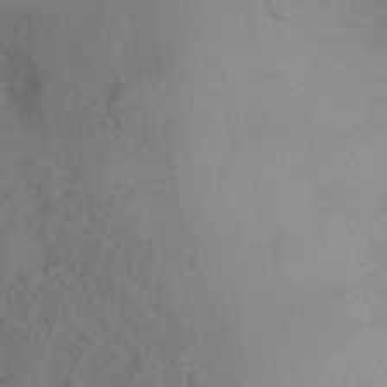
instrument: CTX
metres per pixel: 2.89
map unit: Nhu
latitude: 12.2712
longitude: -27.9906
